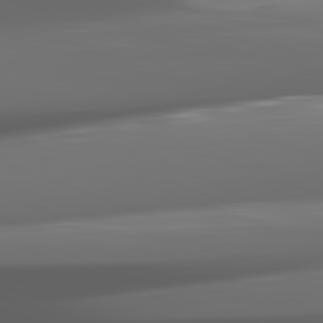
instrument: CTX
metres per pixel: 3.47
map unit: lApd
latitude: 82.1011
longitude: -148.2711
